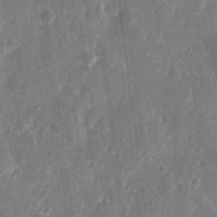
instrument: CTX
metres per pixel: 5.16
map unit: eHh
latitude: 11.0836
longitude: -72.7625
